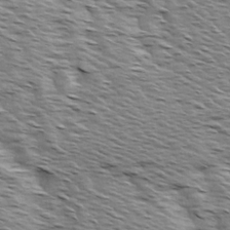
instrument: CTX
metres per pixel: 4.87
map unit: Ave
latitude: 14.4979
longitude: -103.8016
